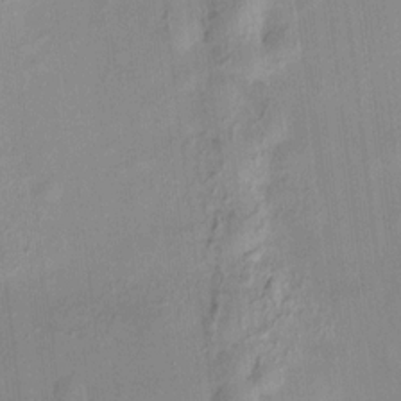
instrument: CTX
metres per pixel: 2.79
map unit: HNhu
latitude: 11.8961
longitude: 10.4818
